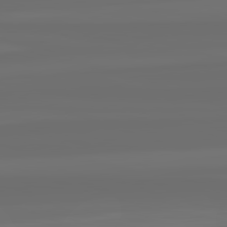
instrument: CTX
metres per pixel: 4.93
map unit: lApd
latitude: 82.4223
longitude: -167.6316
